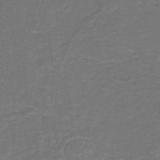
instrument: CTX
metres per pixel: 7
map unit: lHb
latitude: -38.2173
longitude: 58.5951
